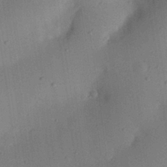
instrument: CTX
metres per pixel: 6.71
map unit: eHh
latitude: 25.3103
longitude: -70.4790
